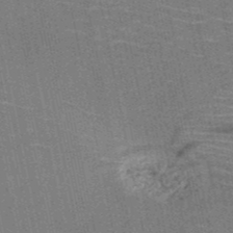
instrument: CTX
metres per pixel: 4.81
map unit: HNb
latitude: -51.1620
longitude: -44.4790
